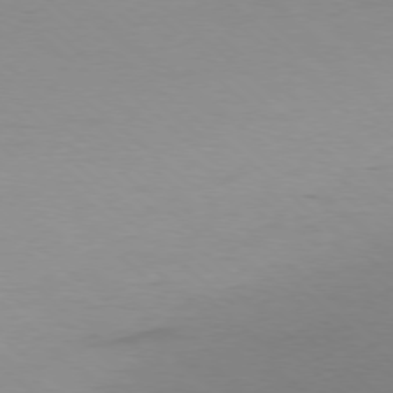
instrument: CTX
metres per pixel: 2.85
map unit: Ap
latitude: -78.2172
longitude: -69.6883
